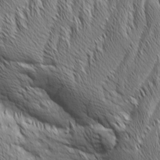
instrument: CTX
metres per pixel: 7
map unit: Aa
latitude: 7.4804
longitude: -129.9339
